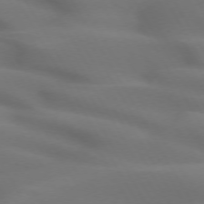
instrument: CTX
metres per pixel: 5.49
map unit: lApd
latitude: 72.5546
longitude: -49.9528
